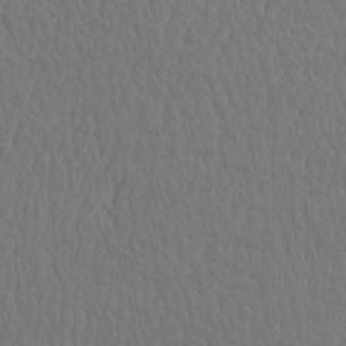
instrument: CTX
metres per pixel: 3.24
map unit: eHh
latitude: -2.9352
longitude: 15.1431
